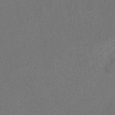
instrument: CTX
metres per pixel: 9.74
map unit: eAb
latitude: 48.1200
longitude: 118.2173
